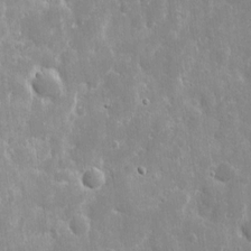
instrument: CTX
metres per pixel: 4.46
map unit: eHh
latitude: 8.5546
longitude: -69.9906
